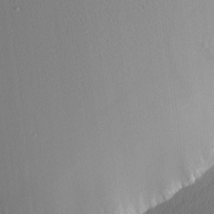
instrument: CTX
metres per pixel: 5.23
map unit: Nhu
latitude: 0.0255
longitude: -78.5357
